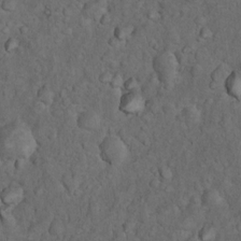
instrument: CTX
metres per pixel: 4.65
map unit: Nhu
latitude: 10.0822
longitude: -25.0269
